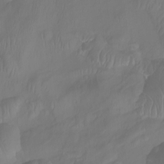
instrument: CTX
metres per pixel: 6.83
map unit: Nhu
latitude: -8.5574
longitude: -79.3671
